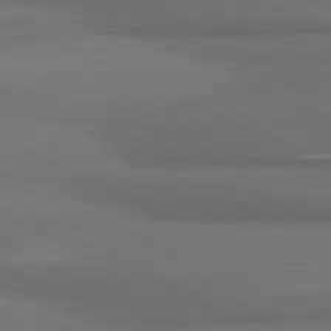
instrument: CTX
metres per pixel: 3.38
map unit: lApd
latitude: 81.3859
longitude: 175.5399
